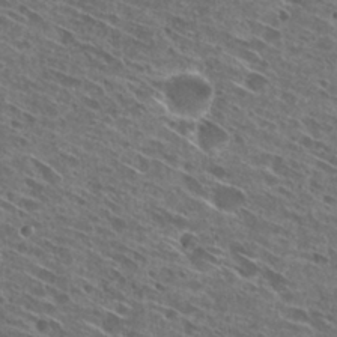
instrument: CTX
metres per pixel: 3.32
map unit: Hto
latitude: 28.3656
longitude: -44.8191
